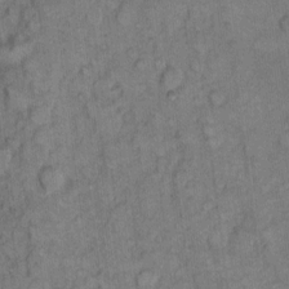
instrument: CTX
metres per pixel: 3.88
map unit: eHh
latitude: 8.6113
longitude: -63.6694
